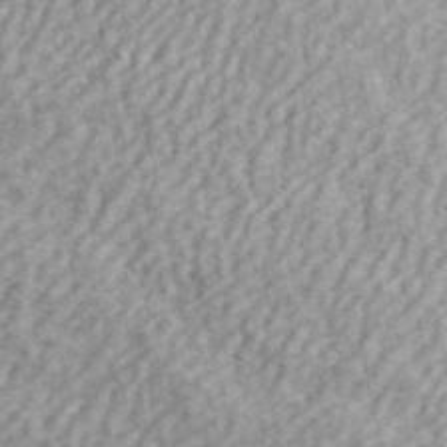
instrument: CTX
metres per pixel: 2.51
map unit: ANa
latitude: 44.4412
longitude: -84.9514
